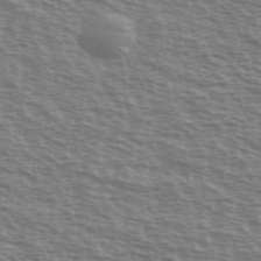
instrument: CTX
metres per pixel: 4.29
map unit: Ave
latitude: 38.1200
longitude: -113.1403
